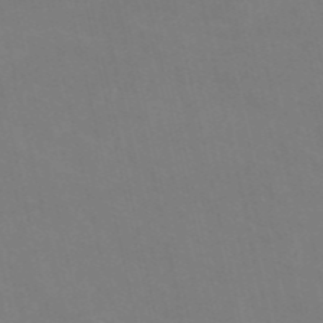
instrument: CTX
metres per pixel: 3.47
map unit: HNb
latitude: -54.3495
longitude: -35.4426
